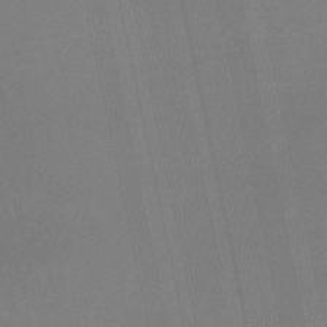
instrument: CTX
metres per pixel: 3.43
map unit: lHb
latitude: -46.5196
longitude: 76.2550
